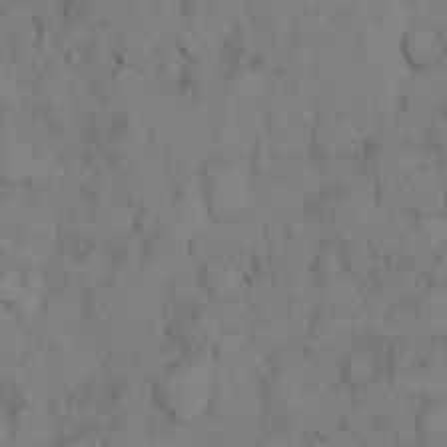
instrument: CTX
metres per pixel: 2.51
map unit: Hto
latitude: 9.3293
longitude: -58.0255
